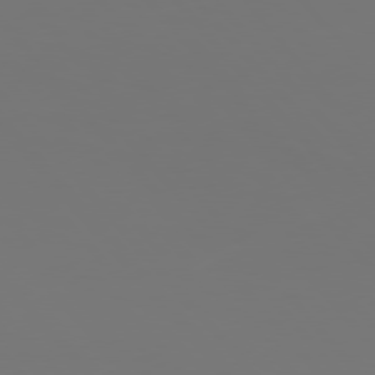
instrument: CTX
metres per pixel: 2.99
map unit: Hpe
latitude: 76.9702
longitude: -165.8772
